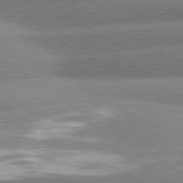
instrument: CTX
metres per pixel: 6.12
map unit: lApd
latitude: 81.0269
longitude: -162.9136
